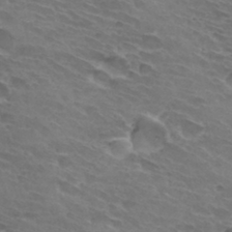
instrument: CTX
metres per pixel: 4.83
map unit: Hto
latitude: 32.5357
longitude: -43.8961
